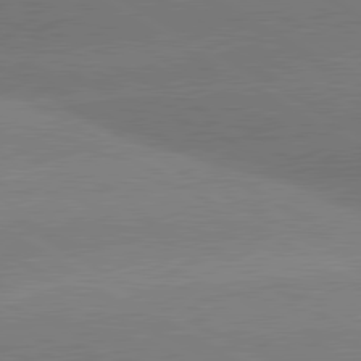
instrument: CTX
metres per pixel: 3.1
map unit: lApd
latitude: 80.5735
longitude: -149.1781
